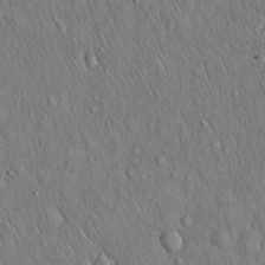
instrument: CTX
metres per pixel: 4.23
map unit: Hto
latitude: 16.9136
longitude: -58.8002
